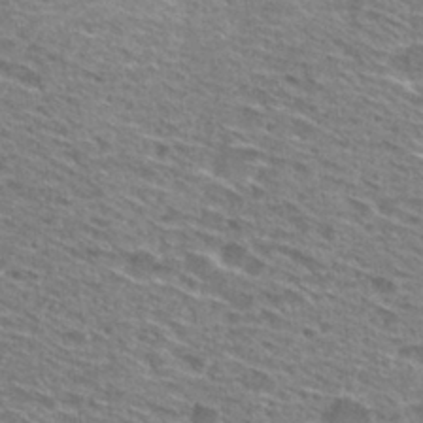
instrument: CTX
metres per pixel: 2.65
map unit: Hto
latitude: 28.7624
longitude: -47.0270
